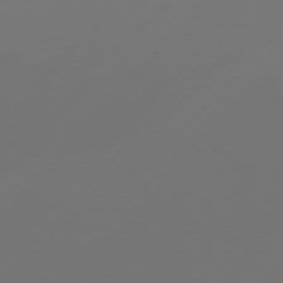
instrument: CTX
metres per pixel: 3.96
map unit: Hpe
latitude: 76.9136
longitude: -138.1767
